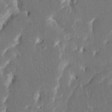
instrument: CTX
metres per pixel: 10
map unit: HNhu
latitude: 5.6694
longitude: -6.5168
